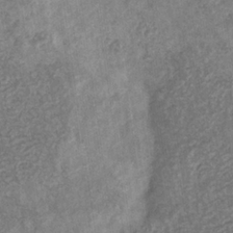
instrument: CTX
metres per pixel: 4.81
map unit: eHb
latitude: -31.2376
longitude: 72.2739
